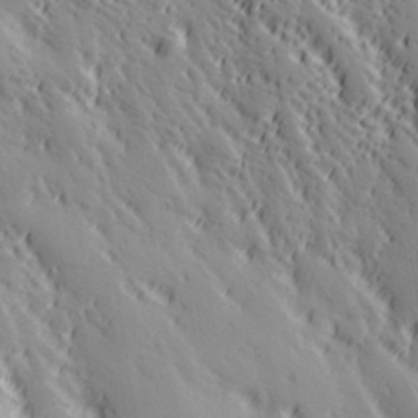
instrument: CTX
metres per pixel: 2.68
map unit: Hve
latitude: 32.6302
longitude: 149.7478
